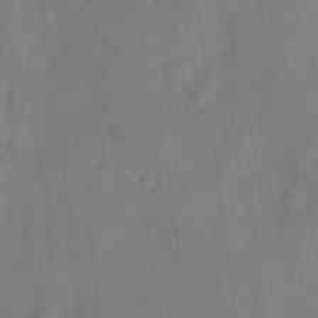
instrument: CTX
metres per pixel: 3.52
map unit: eHh
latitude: 5.6127
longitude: -74.1389
